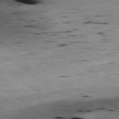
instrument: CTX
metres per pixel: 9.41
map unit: Ap
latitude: -79.8989
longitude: -91.4426
